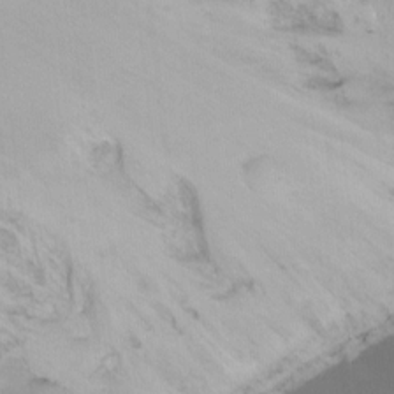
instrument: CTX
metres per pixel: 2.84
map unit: Ht
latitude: -15.4266
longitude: -45.8394
